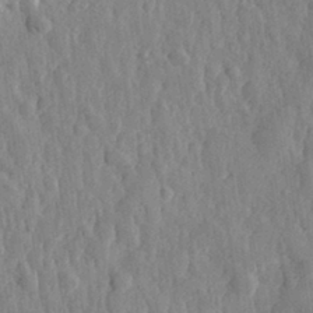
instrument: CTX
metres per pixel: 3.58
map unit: eHh
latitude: 31.7261
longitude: -79.5938
